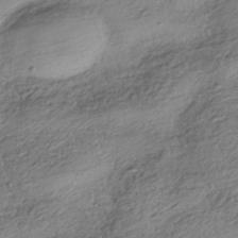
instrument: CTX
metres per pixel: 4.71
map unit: HNhu
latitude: -42.3495
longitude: 105.7477
